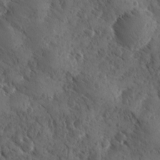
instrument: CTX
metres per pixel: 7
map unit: Ave
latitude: -9.9367
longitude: -119.1592
